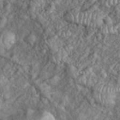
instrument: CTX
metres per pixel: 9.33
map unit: eHh
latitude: 38.4601
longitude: -57.0647
